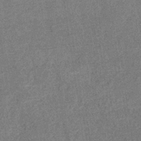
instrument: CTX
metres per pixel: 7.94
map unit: eHb
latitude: -35.4076
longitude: 78.3495
